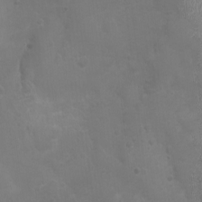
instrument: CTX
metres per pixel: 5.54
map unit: Nhu
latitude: 2.1011
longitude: -14.6680
